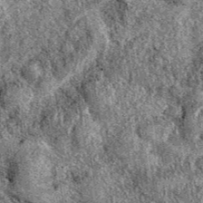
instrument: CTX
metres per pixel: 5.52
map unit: eAb
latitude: 39.9906
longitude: 110.7463
